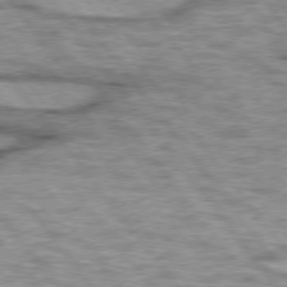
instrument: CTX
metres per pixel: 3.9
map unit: lApd
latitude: 75.2159
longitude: -48.5924
